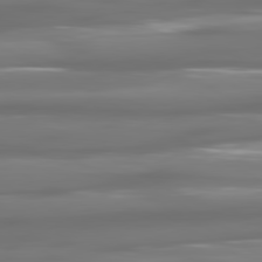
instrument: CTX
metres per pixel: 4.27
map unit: lApd
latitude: 80.9136
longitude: -137.8961
